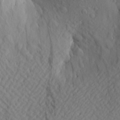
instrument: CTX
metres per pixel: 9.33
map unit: Aa
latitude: 23.3671
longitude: -146.4790
